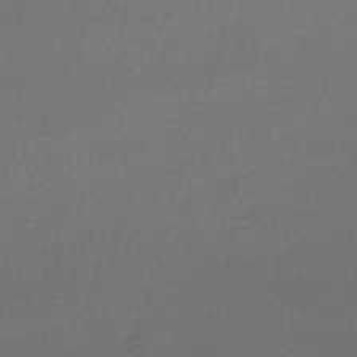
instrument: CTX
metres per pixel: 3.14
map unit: HNhu
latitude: -42.5573
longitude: 95.3887
